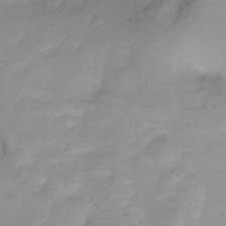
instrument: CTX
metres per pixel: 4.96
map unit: Ht
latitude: -10.7274
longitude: -39.8016
